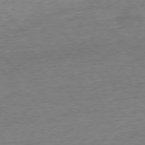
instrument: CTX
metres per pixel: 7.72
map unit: Ap
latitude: -77.0486
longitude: -97.2348
